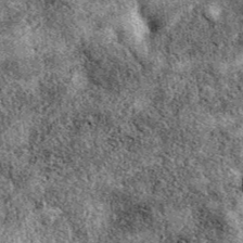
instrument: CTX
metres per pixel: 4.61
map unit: eAb
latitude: 39.5749
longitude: 110.7652
